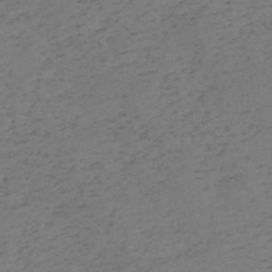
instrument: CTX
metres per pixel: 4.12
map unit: HNb
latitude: -55.2187
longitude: -43.8583
